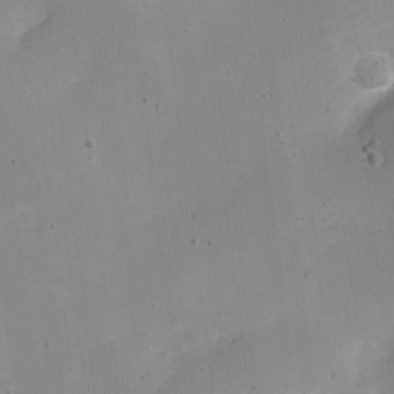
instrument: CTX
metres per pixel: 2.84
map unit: Nhe
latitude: -19.9556
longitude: 144.2362
